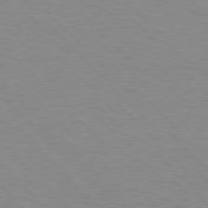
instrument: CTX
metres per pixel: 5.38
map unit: lApd
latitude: 77.3670
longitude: -59.3482
